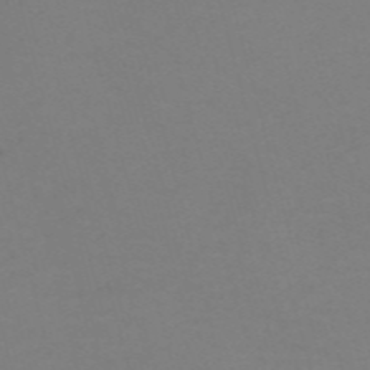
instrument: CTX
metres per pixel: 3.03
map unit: Nve
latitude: -59.1809
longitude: 60.1039
